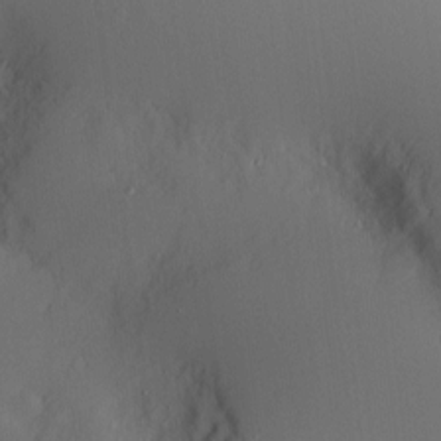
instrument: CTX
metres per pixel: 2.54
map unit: Nve
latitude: -8.9731
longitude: 175.7666
